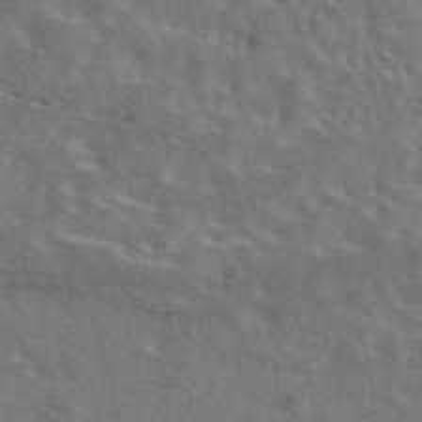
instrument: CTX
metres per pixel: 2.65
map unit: eAb
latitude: 43.4238
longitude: 109.7100
